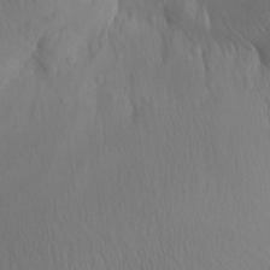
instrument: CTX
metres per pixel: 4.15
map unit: Aa
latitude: 30.4034
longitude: -143.3482
